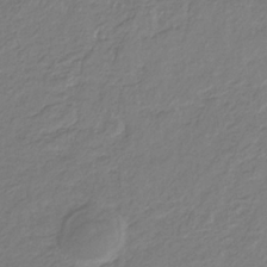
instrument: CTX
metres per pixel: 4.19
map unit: eHb
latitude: -30.5196
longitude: 67.2376
